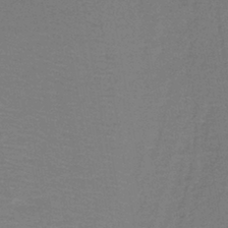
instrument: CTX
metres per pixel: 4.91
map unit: lHb
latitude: -43.1809
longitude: 54.1417
